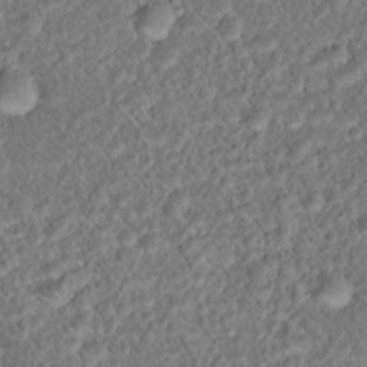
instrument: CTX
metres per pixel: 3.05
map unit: Hto
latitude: 16.9892
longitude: -37.4427
